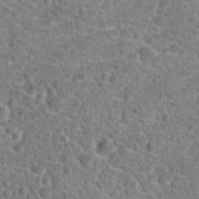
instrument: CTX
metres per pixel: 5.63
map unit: Hto
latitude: 19.4237
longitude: -42.9703
